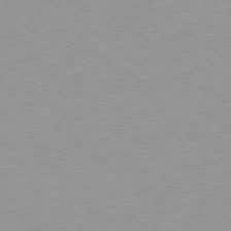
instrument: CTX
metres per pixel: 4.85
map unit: Hpe
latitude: 78.4790
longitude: -170.1389
